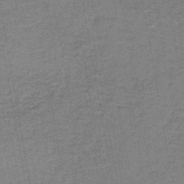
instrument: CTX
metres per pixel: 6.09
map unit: HNb
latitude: -37.4832
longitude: 52.2739
